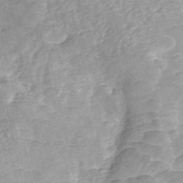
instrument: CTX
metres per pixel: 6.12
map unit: ANa
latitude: 46.4979
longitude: 25.0108
